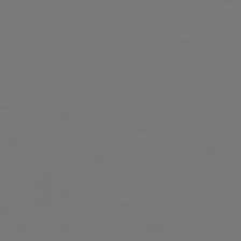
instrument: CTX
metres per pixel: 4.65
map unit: Hpe
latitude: 73.7639
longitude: -123.1214
